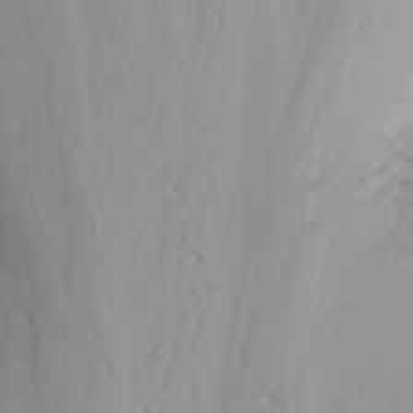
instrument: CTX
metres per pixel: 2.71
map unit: Nhu
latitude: -3.3131
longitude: -71.0647
